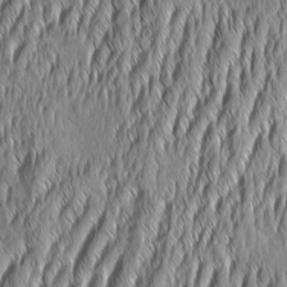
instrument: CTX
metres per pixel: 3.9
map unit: Aa
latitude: 6.9136
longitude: -130.1956
